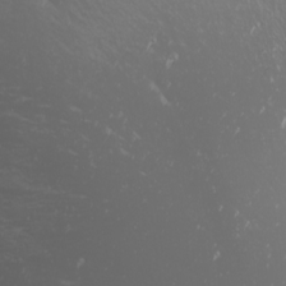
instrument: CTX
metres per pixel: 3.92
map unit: Nhu
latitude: -0.3873
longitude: -78.8569
